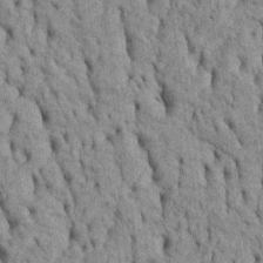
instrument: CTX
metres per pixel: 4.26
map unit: Htu
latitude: -5.3887
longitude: 152.7652
